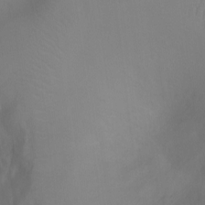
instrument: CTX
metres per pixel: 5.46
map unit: Ht
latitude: -3.9367
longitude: -27.7450
